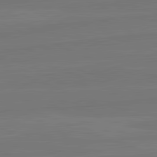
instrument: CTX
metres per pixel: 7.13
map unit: lApd
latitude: 82.1199
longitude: -179.0837
